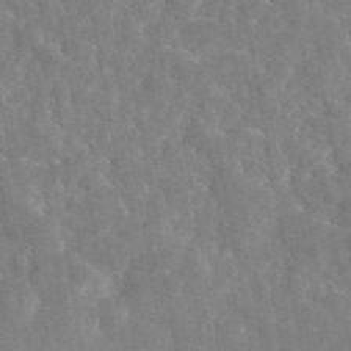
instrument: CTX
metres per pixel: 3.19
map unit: eAb
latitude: 45.4993
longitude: 116.6707
